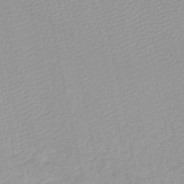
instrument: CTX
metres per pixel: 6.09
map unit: lHb
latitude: -45.9556
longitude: 70.2173
